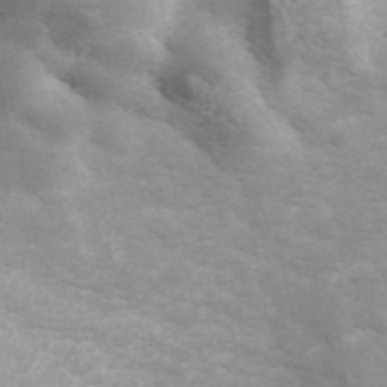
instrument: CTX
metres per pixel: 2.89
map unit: ANa
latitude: 45.1214
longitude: 38.0283
